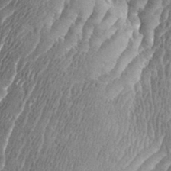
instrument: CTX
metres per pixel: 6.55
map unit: eHh
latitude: 34.5356
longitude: -137.1026
